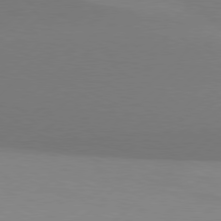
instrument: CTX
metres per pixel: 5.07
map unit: Hpe
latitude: 78.1200
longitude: -131.5749
